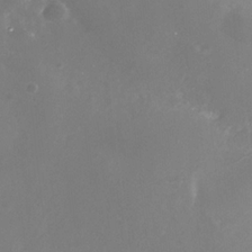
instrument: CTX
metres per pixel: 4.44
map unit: Nhe
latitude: -35.4265
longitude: -91.7828
